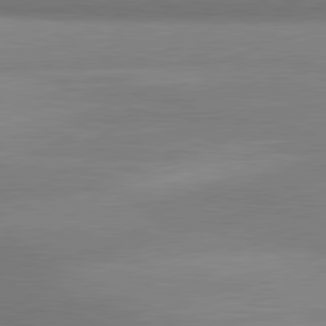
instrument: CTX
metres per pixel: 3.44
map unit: lApd
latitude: 80.7813
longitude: 131.1431
